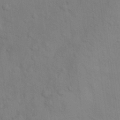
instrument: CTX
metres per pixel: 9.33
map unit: Nhu
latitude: 28.2333
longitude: -69.6316
